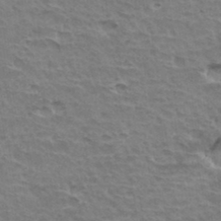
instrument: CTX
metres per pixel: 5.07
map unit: Hto
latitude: 35.5938
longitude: -43.9717
